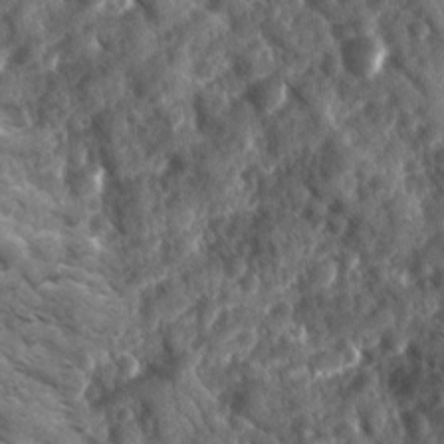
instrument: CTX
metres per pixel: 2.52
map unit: Ave
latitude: 17.3482
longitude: -131.7072
